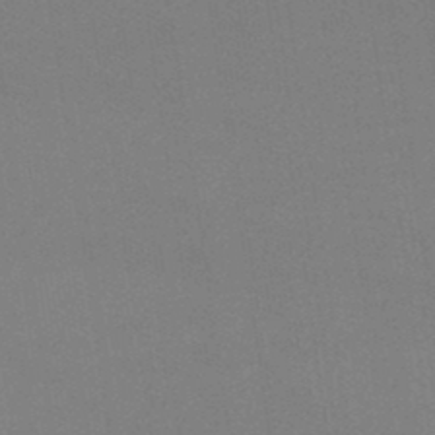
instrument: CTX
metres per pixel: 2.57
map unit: lHb
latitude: -47.3698
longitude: 67.1053
